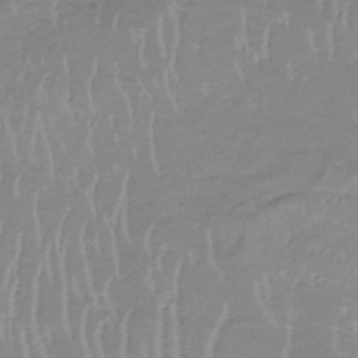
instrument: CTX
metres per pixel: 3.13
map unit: lHb
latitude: -34.2362
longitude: 70.2551
